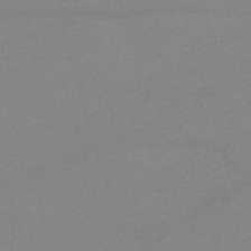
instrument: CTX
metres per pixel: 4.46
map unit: lHb
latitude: -46.9730
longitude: 63.5399
